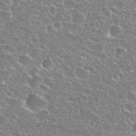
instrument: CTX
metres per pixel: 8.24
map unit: Hto
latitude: 27.4238
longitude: -50.7435
